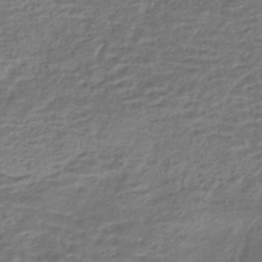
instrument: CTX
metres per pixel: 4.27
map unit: HNhu
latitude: -43.1242
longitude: 103.0675
